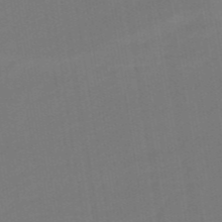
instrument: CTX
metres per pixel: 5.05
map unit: eHb
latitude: -48.7086
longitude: 87.4454
